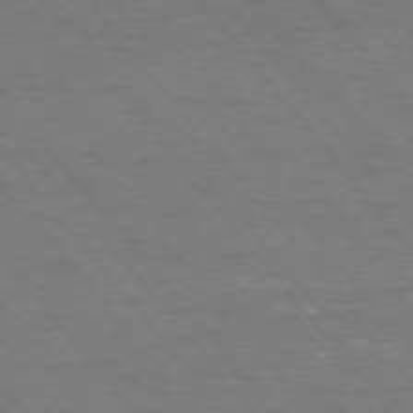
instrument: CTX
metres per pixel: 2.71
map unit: Ap
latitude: -75.9556
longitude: -69.6883
